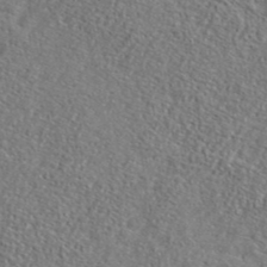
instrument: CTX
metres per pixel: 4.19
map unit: lHvf
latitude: 42.5168
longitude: -88.7436
